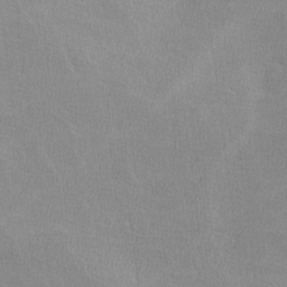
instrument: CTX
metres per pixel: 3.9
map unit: lHvf
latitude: -12.5385
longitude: -101.6505
